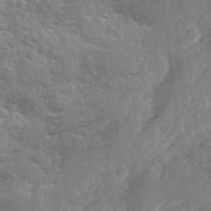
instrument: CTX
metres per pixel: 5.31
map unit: Ave
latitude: 12.0444
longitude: -102.7624
